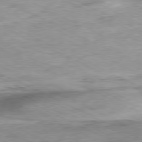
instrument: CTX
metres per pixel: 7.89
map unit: Ap
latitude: -80.5007
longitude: -75.3293
